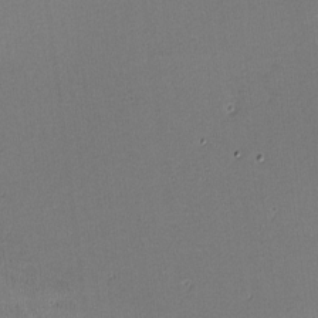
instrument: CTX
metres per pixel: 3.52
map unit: lHvf
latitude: -11.1242
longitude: -103.8961
